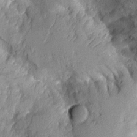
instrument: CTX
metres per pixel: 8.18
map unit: Aa
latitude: 9.5371
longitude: -127.3104
